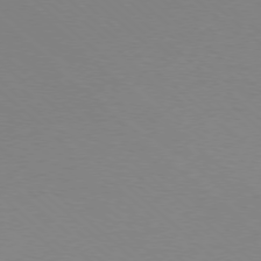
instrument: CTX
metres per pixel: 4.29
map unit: Ap
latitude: -78.1983
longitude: -90.8002
